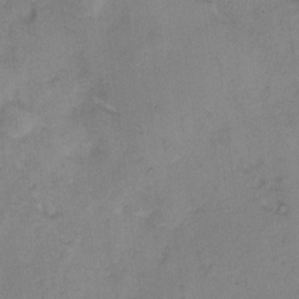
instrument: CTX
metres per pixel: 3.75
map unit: Hto
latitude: 7.0458
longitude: -62.4223
